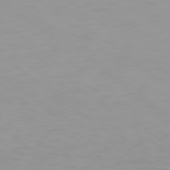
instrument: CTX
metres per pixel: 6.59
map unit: Hpe
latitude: 78.3845
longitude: -170.0822
